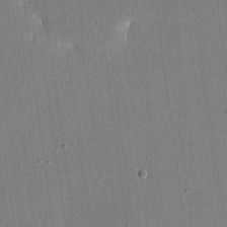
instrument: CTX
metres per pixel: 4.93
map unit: eHh
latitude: 18.8380
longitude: -70.0255
